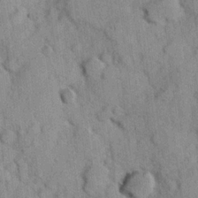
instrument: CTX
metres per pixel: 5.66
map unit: Hve
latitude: 23.8961
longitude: 147.7288
